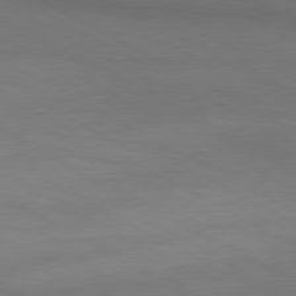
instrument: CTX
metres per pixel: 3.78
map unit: lApd
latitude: 80.6679
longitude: 140.2928
